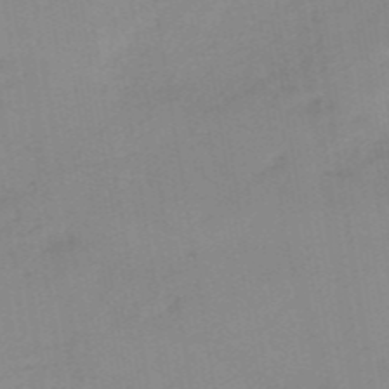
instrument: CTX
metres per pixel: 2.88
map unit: HNb
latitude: -53.7288
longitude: -48.6868
